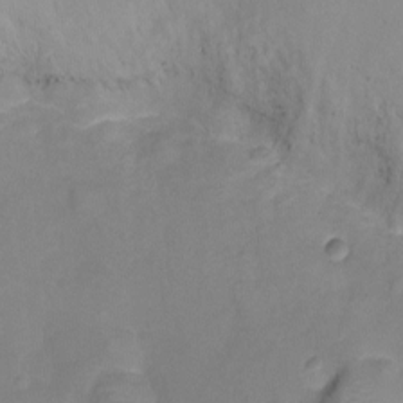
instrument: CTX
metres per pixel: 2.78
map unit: Ht
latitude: -10.3873
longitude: -29.0080
